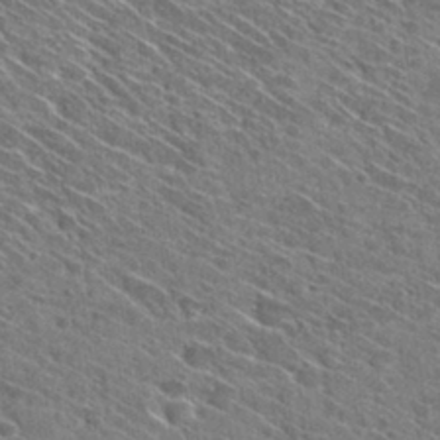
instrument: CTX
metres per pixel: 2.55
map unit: Hto
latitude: 30.1200
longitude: -45.3481
